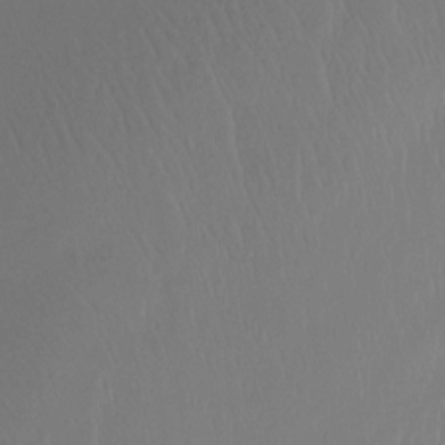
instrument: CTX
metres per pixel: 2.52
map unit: Htu
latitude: -14.4629
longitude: -47.4238
